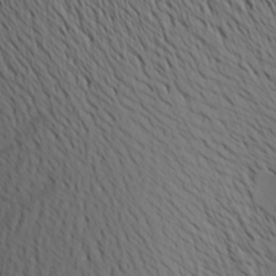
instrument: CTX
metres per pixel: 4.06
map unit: Aa
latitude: 20.5735
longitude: -145.8772
